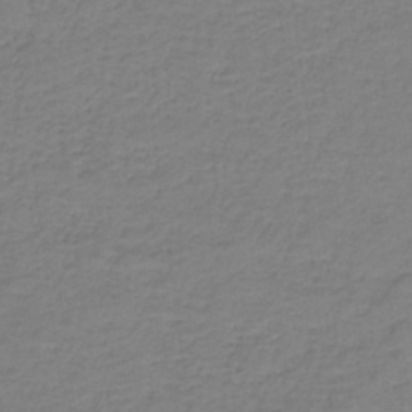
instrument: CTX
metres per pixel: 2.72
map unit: HNb
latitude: -37.3320
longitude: 53.3131
